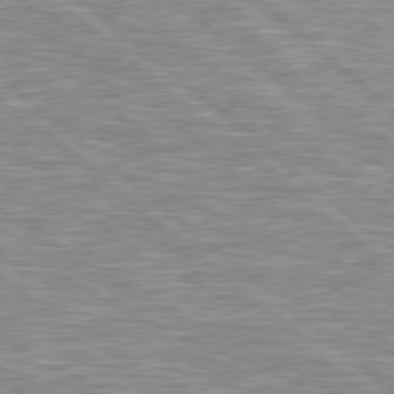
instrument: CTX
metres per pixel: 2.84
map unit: Hpe
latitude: 78.8191
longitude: -157.5182
